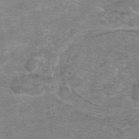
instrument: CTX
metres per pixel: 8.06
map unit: eAb
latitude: 46.6869
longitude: 102.3684
